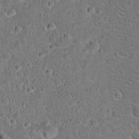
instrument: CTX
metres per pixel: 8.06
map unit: Hto
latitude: 22.0255
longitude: -46.4790
